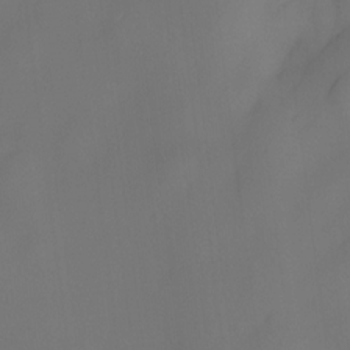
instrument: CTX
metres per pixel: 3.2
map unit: eHh
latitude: -22.3306
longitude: 15.5777
